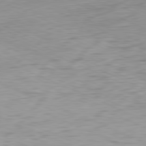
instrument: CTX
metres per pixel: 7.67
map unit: Ap
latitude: -81.7100
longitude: -75.0836
